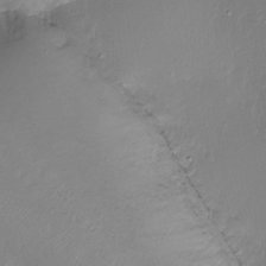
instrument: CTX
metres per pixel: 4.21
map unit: Ht
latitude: -16.6897
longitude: -43.5182
